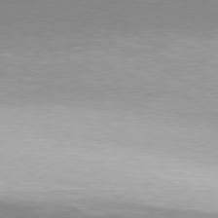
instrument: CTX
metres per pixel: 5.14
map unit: Hpe
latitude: 77.6694
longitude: -131.4805
